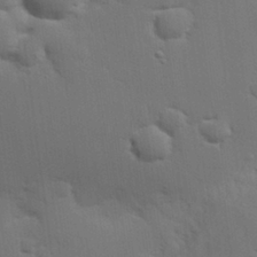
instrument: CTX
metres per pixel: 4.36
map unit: eHh
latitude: 26.8380
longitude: -81.8961
